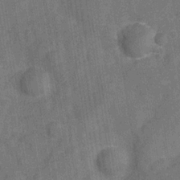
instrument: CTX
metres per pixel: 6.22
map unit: Hve
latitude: -28.6707
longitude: 92.2739
